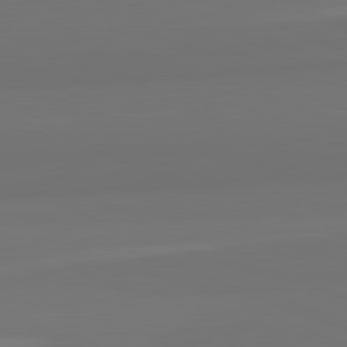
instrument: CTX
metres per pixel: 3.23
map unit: lApd
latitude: 82.3467
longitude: 159.1431
